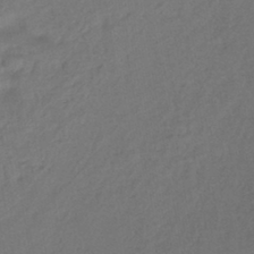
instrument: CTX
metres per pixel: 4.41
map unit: lHb
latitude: -42.1416
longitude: 74.9164
